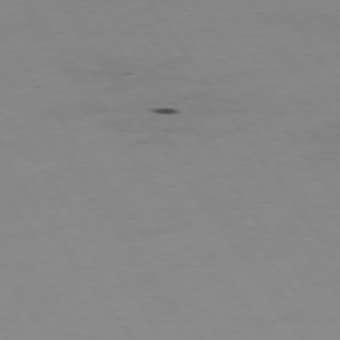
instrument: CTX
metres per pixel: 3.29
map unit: Hpe
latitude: -74.0094
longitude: 2.8030
